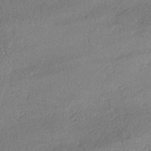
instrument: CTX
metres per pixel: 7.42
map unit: lAvf
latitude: -4.2550
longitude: -109.3481
